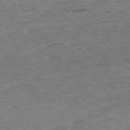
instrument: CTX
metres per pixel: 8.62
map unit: Ap
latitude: -79.0675
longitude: -49.4804
